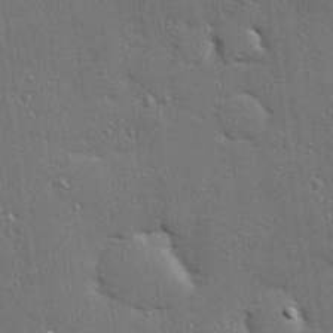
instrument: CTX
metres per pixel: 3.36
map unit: Hve
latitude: 27.3860
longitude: -90.5735
